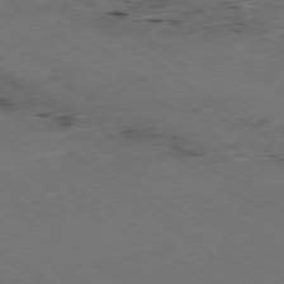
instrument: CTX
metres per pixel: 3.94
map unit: Ap
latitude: -79.3320
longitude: -56.8568
